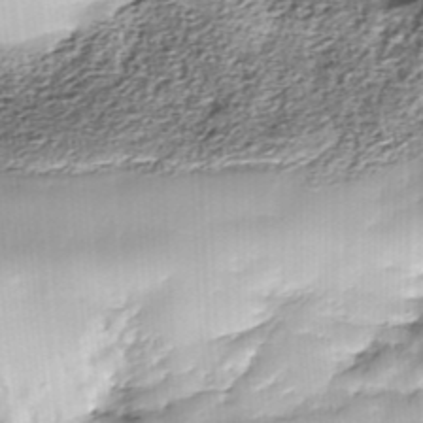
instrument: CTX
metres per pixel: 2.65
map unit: Nhe
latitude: -37.7099
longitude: -148.2334
